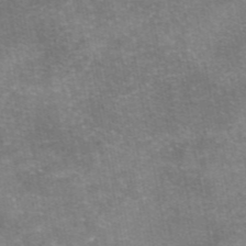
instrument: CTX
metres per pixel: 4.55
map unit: eAb
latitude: 46.2901
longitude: 105.7666
